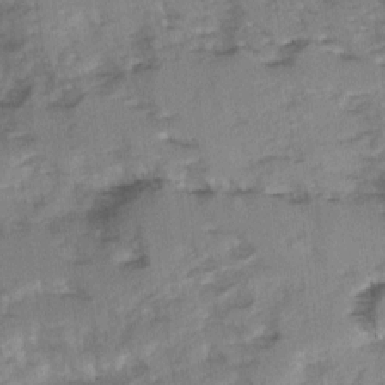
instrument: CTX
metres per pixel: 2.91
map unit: Ave
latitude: 0.8569
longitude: -110.3090
